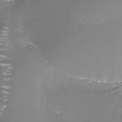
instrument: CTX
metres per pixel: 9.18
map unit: Nhe
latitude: -35.0864
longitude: -92.0255
